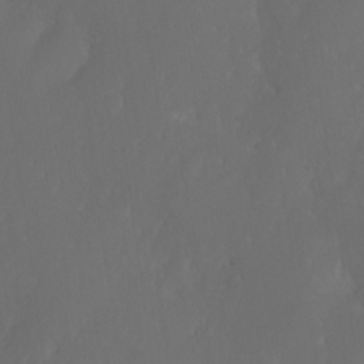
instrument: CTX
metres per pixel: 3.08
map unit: Htu
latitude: -6.0661
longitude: -69.1781
